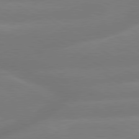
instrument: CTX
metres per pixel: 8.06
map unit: lApd
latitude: 79.6316
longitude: -150.4601
